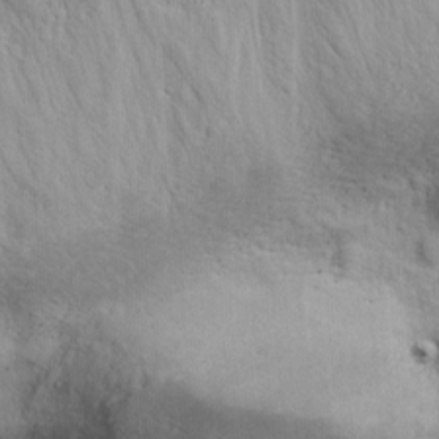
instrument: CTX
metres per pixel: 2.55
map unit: Ave
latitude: 11.4616
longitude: -104.3090
